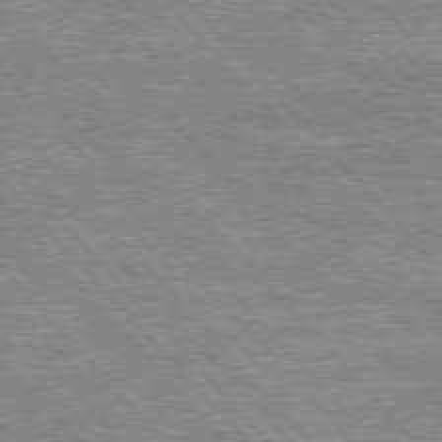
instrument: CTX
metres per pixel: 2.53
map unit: Hpe
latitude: 75.8961
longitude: -155.7450
